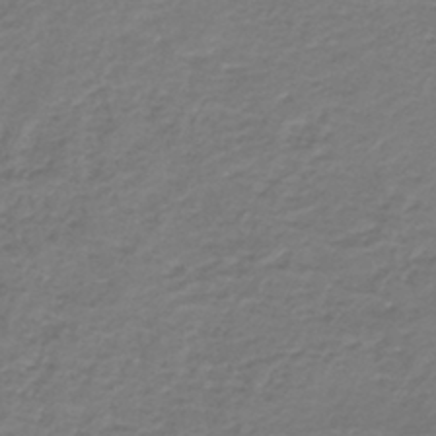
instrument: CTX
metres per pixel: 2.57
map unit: HNb
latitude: -42.6140
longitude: 49.8423
